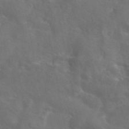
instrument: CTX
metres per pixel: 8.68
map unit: eAb
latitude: 45.5938
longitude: 125.2187
